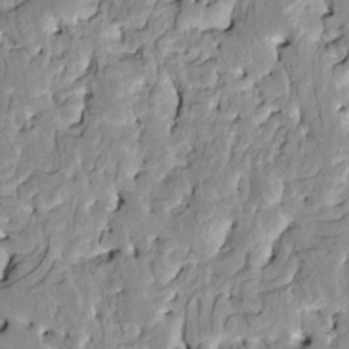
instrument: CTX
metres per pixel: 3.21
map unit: HNhu
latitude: 7.3104
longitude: -2.7624
